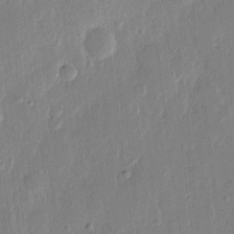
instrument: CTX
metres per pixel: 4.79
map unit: eHh
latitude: 13.5182
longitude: -69.4049
